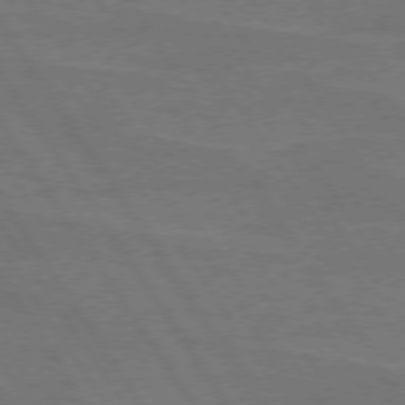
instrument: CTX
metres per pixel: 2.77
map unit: lApd
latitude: 74.4223
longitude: -56.3656
